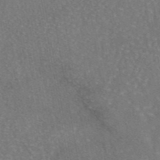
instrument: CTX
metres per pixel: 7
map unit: eAb
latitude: 45.4615
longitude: 108.5385
